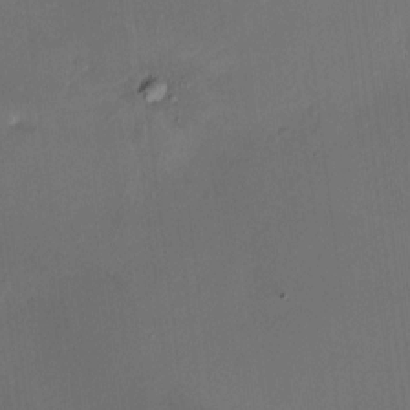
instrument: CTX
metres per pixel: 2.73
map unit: HNhu
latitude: 8.3090
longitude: 10.1417
